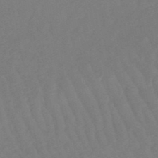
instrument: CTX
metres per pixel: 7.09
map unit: lHb
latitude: -49.7478
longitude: 82.8219
